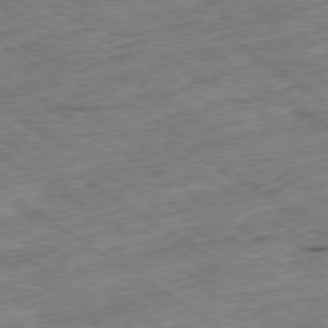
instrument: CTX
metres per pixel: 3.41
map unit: Ap
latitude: -79.6910
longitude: -51.7827
